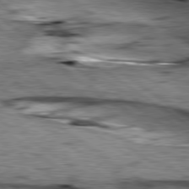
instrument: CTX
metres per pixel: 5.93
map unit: lApd
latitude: 79.5938
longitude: -48.9892
